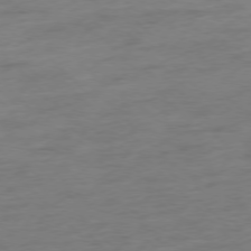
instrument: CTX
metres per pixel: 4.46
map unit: Hpe
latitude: -77.2376
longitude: -13.6694
